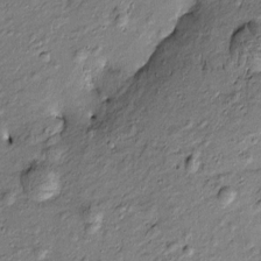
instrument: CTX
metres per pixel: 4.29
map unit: Htu
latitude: -7.8989
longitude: 177.3699
